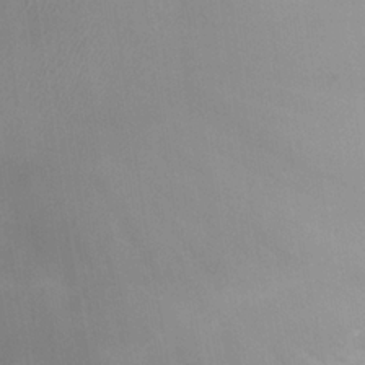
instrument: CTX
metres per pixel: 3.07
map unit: Nhe
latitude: -36.4062
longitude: -177.7260
